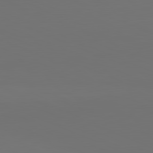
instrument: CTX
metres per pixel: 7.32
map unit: lApd
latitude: 81.7072
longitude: 146.9730
